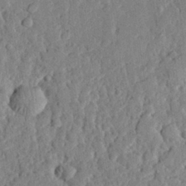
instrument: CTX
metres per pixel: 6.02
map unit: eHh
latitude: 27.1781
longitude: -77.9717
